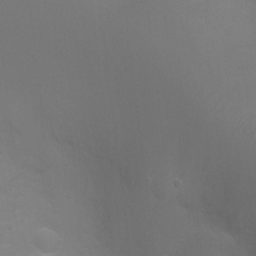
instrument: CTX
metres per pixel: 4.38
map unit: Ht
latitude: -3.6721
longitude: -25.3292
